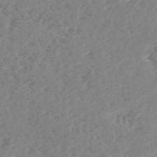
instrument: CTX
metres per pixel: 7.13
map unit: HNhu
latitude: -48.7652
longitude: 29.7856
